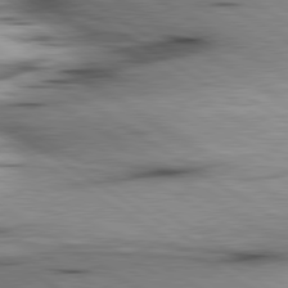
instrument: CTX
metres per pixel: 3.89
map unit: lApd
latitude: 80.3089
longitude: 159.2564
